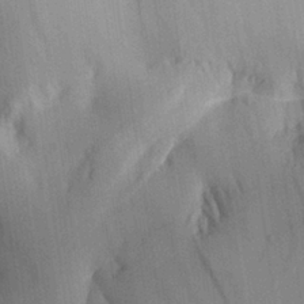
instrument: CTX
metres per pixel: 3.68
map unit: Aa
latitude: 26.2712
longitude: -143.8961
